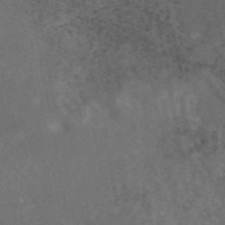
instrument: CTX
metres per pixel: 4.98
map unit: eAb
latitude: 46.2334
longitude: 116.6707
